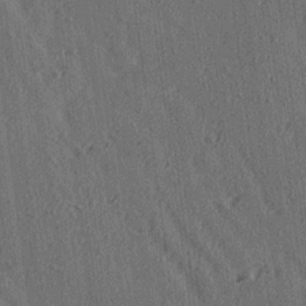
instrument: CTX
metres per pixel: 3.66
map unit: Ave
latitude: 15.2348
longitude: -105.3482
